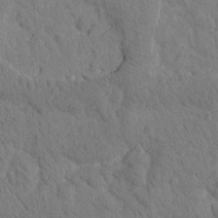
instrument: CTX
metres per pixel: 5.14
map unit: Htu
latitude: -0.7841
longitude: 174.6329
